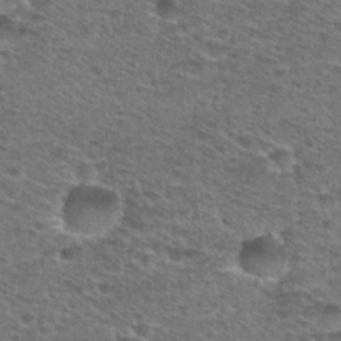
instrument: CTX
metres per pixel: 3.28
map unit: Nhu
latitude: 28.5546
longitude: -49.1214
